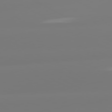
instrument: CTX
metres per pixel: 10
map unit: lApd
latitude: 80.7624
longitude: -156.5356
